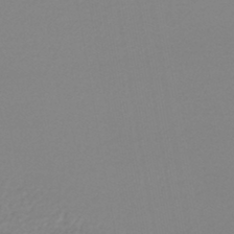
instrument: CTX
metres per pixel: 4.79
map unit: lHb
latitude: -44.3117
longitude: 65.5021
